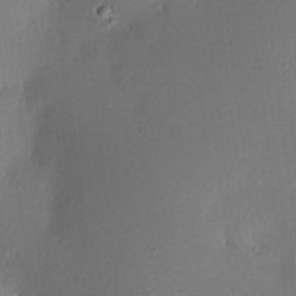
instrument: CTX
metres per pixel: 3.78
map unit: HNhu
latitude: 7.6127
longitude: -0.1955
